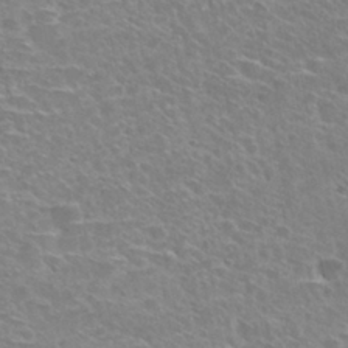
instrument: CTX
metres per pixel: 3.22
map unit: Hto
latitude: 28.6679
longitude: -48.6302
